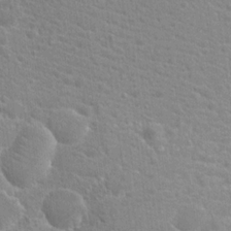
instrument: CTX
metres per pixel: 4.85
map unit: Hto
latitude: 20.7435
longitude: -39.6316
